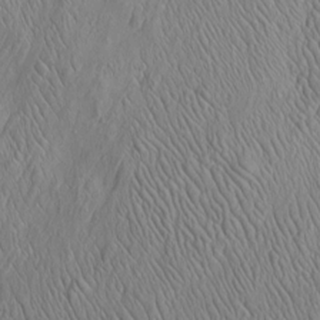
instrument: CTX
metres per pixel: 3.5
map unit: Htu
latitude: -3.0486
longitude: 157.0108
